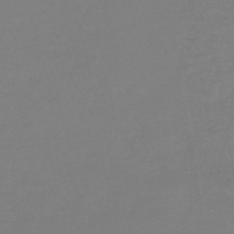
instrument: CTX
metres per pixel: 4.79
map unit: HNhu
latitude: -49.0865
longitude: 99.6533
